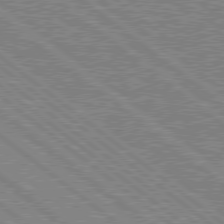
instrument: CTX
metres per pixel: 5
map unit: Hpe
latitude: 78.5168
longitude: -156.6301
